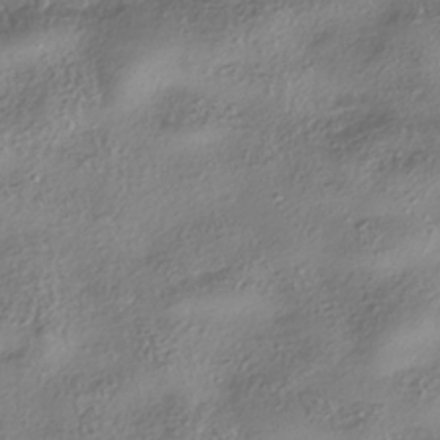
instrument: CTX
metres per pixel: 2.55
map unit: ANa
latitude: -40.6896
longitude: 102.1984
